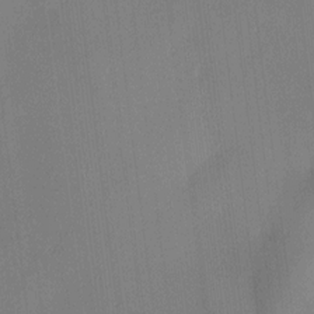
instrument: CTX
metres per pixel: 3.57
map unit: HNhu
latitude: 11.3671
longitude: 9.3321
